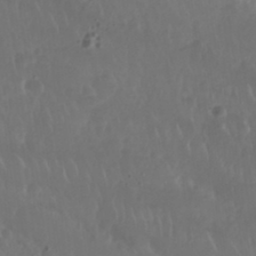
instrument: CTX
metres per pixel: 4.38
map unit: Nhu
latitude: 29.3670
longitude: -56.6301
